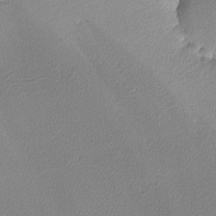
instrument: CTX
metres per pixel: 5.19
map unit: lHvf
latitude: -12.4440
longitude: -101.3671
